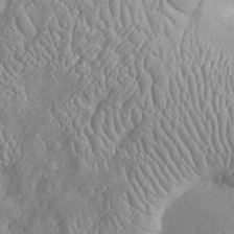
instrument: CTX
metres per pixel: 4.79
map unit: Htu
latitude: -6.6896
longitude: 153.6533
